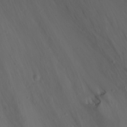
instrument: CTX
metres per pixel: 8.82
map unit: eHh
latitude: 23.8583
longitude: -66.7624
